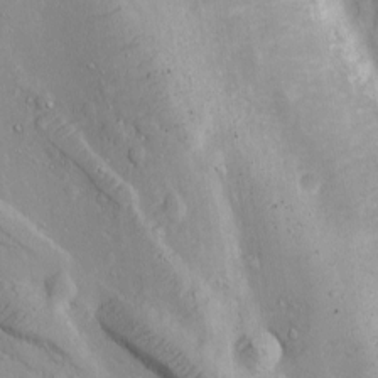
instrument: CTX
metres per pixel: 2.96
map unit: Ave
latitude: 11.4616
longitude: -103.9717
